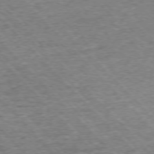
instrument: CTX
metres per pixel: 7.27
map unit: Ap
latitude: -76.1417
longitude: -92.1389
